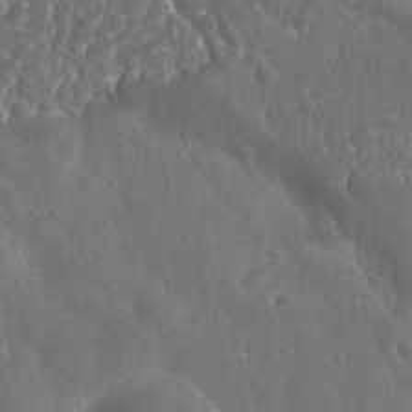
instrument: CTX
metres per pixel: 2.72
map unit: Nhu
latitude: 25.8961
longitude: -56.6112
